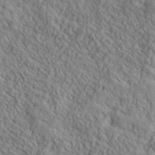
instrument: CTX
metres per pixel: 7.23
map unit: lHvf
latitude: 39.8583
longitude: -89.3671
